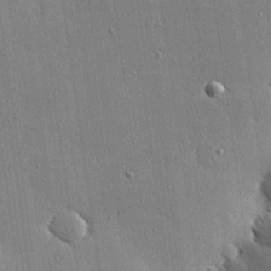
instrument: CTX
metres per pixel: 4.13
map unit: eHh
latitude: 23.7261
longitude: -89.4238
